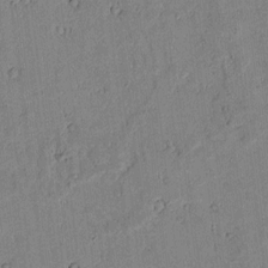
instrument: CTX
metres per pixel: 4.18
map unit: lAvf
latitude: 6.3656
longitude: 168.4440
